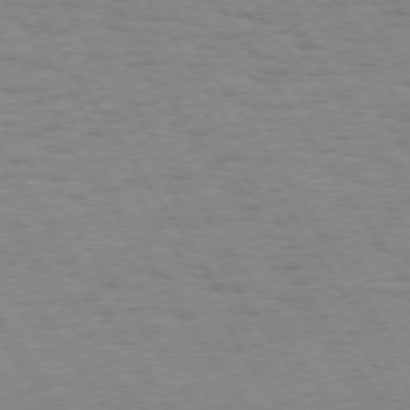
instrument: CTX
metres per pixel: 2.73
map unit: Hpe
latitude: 74.2712
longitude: -136.3656
